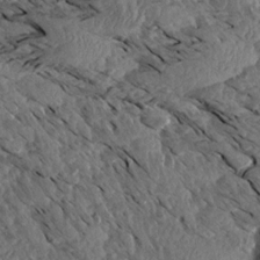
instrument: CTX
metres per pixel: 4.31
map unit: Aa
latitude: 13.8395
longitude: -140.6112
